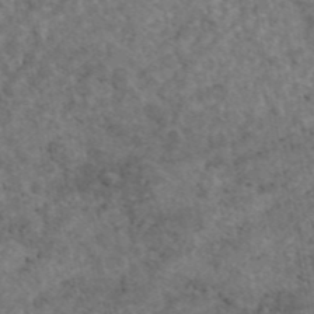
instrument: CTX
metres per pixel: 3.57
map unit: eAb
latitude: 45.4426
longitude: 115.0108
